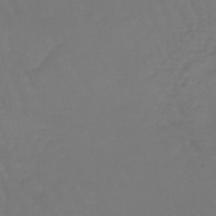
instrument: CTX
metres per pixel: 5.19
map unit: lHb
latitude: -42.6140
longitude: 65.3321
